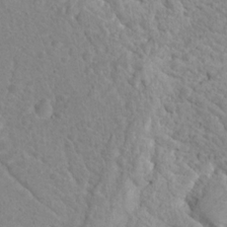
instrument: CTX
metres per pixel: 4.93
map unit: Nhu
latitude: 16.9325
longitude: -31.5749
